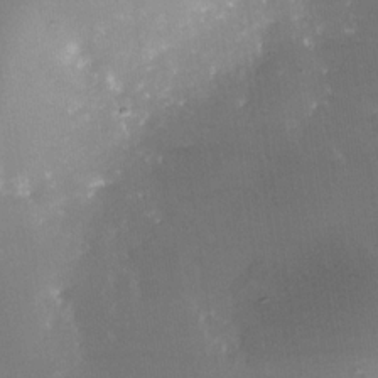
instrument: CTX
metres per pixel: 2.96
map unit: Nhe
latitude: -32.3496
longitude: -116.3467
